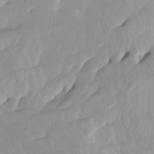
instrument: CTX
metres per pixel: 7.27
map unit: Htu
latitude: -8.1606
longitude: -65.7639
